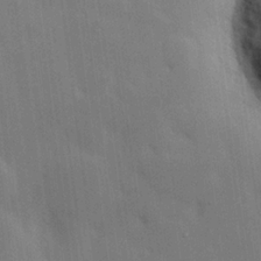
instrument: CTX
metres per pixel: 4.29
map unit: Hve
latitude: 19.7260
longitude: 150.9731
